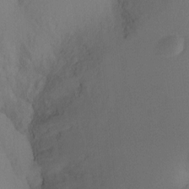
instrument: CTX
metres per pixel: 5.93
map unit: Ht
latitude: -9.5210
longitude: -31.4049
